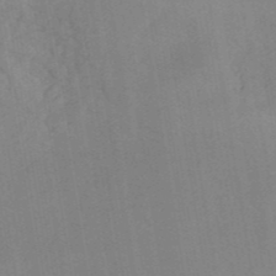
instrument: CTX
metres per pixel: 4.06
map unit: ANa
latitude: 41.6316
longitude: 51.1242
